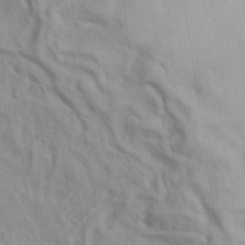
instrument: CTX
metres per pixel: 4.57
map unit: eAb
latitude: 34.9324
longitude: 111.6155
